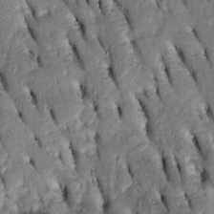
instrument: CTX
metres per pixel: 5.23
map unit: Htu
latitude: -2.1227
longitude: 151.5588
